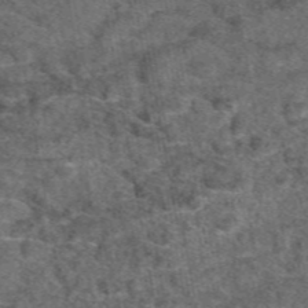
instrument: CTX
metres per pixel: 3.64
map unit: eAb
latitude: 48.0444
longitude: 108.9164
